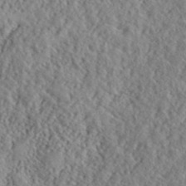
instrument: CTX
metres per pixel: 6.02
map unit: lHvf
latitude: 40.5356
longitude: -88.7058
